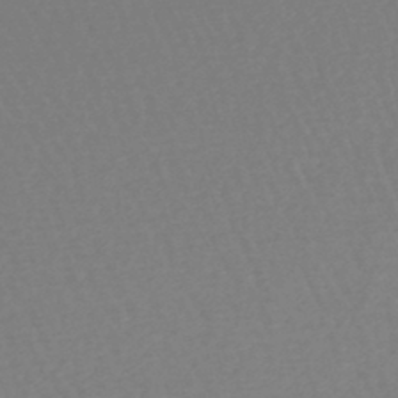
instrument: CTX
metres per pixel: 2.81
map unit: lHb
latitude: -45.7856
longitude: 76.3873
